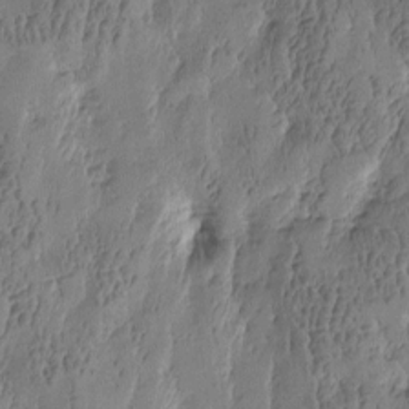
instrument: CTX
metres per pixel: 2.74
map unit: Htu
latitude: -4.7463
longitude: 176.4062
